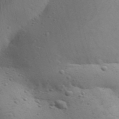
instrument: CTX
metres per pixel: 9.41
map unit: Aa
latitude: 29.7827
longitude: -146.3657
